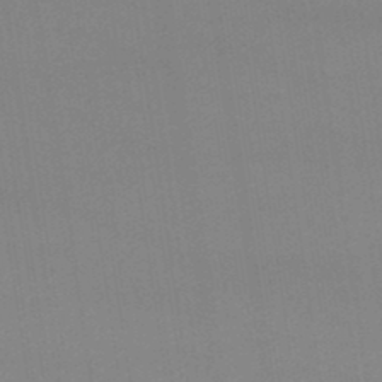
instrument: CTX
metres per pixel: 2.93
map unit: lHb
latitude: -47.3509
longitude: 67.4643
